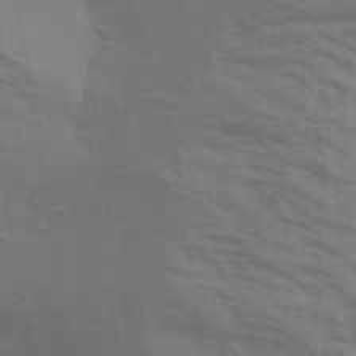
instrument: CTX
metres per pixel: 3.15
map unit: Aa
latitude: 31.3671
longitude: -133.3104
